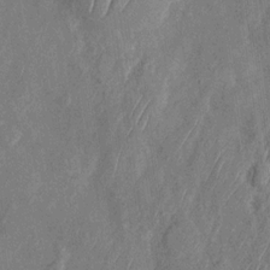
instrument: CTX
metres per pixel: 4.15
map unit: Nhu
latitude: -29.4266
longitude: -58.4034
